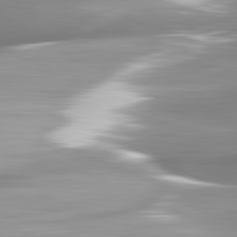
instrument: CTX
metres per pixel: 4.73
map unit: lApd
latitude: 82.1955
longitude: -146.6113
